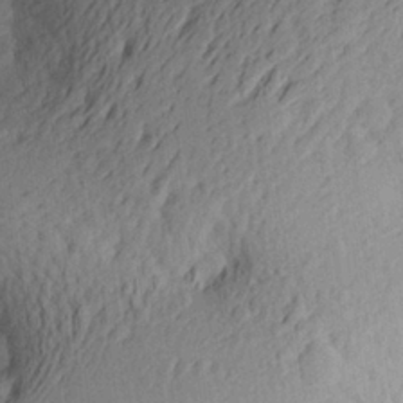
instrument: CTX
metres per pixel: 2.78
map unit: Aa
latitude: 25.9150
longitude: -146.2145
